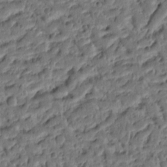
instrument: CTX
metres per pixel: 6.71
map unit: Ht
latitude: 9.1592
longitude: -78.0255
